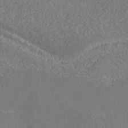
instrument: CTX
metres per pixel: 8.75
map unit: ANa
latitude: 37.5560
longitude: 16.5574
